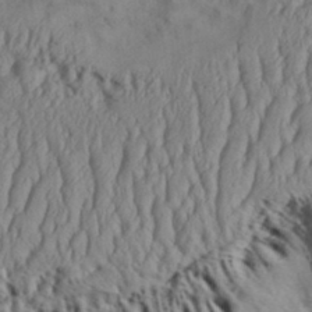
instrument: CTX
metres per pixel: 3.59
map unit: Aa
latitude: 33.2348
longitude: -136.3279
